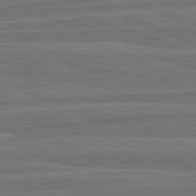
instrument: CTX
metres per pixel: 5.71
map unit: lApd
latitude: 82.3845
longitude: -175.7639
